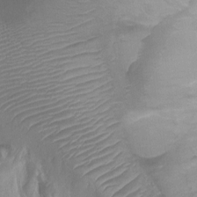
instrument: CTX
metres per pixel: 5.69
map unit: Ht
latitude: -4.1039
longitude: -19.6694
